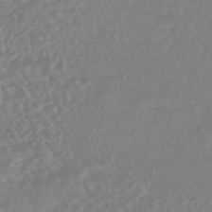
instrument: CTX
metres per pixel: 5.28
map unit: HNhu
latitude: -46.1794
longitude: 97.3888
